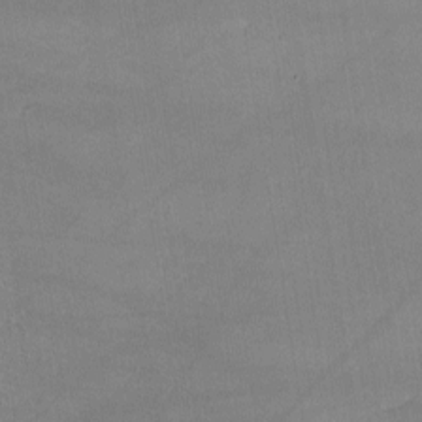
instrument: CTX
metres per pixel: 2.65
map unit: lHvf
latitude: -10.9542
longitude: -101.7072
